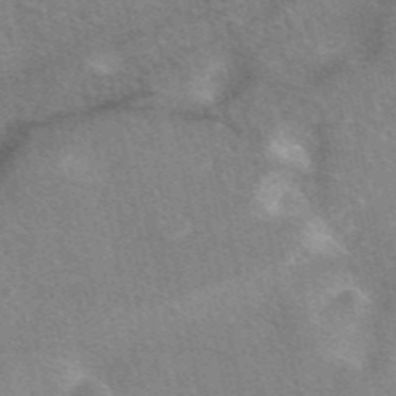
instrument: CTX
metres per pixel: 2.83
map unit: eAb
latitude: 47.2726
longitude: 118.5196
